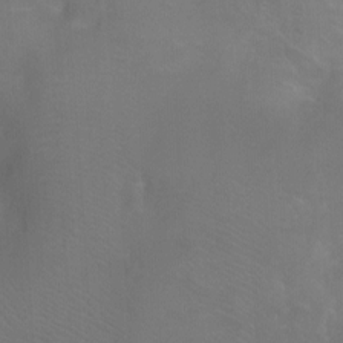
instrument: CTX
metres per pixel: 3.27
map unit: Ht
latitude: -7.1431
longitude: -28.4034
